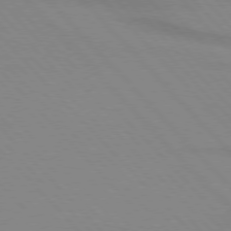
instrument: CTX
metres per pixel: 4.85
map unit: lApd
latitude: 76.1011
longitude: -85.0459
